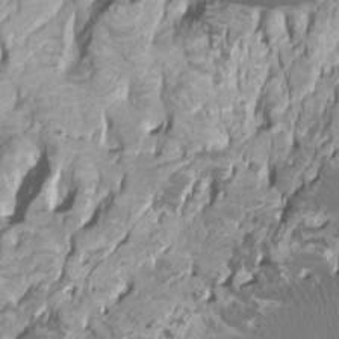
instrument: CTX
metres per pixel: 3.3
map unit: Ht
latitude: -1.0865
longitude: -18.7246
